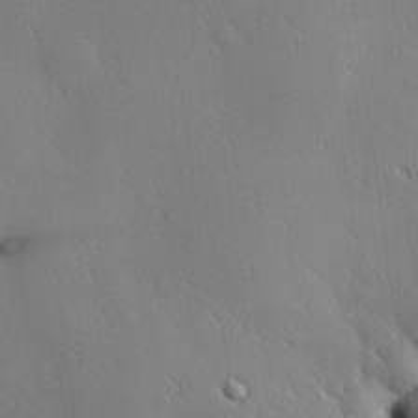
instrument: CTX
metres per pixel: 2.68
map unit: Hve
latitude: 18.6679
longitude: 150.1417
